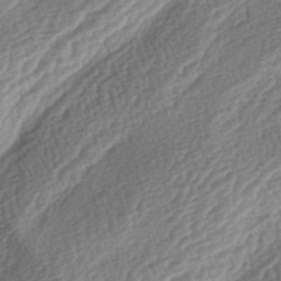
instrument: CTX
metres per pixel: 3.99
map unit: lAa
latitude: -2.8785
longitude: -127.9906
